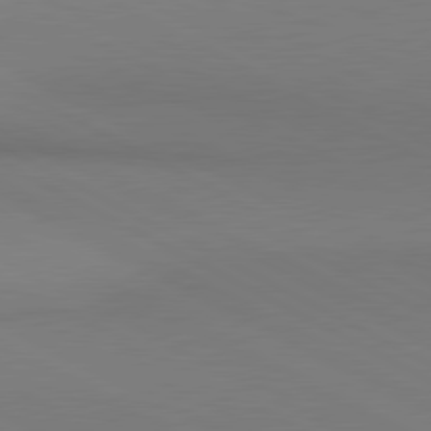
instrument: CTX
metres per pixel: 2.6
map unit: lApd
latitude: 80.7057
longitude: 145.7856
